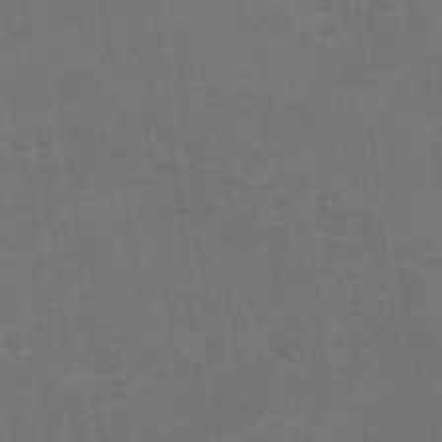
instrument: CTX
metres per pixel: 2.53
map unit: Hto
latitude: 8.8947
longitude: -35.5560
